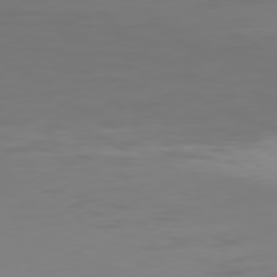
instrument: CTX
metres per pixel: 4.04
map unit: Hpe
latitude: 77.5182
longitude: -135.6505
